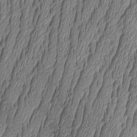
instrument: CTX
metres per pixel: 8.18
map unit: Aa
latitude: 8.2901
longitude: -129.4804
